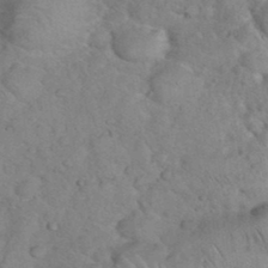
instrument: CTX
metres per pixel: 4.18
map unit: eHh
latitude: 36.7058
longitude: -64.2711
